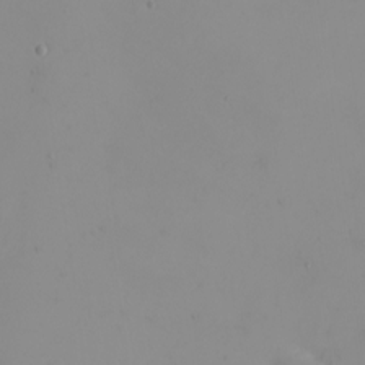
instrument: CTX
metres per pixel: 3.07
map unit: eHh
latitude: -5.2942
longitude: -80.4034
